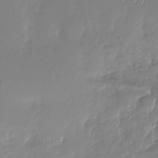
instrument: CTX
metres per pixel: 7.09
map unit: Nhu
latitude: -28.6896
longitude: -61.8394
